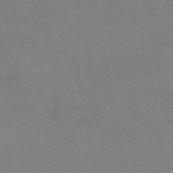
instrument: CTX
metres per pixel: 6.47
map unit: eAb
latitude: 50.6490
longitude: 106.1039
